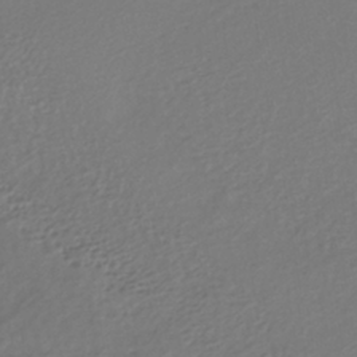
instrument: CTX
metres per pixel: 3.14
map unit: lHb
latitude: -38.6330
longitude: 70.2551
